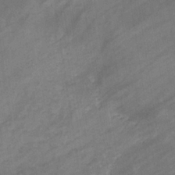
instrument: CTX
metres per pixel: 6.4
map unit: eHb
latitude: -33.3510
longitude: 71.6344
